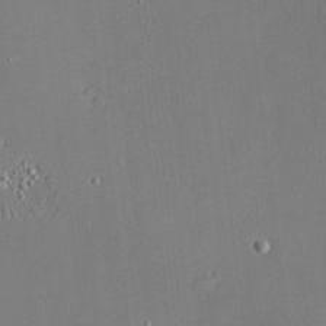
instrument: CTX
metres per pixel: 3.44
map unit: Htu
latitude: -7.3887
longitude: 175.9178
